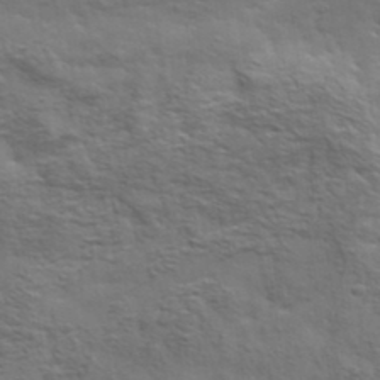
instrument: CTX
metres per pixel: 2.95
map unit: eHh
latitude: 36.5168
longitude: -80.9892
